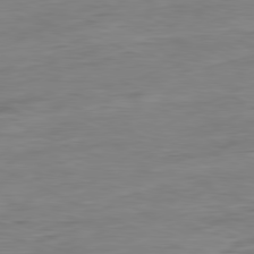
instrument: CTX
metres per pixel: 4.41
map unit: Ap
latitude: -80.8975
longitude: -81.8583
